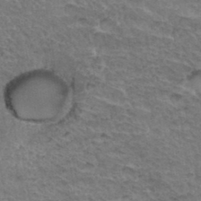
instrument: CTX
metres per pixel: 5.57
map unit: Hto
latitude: 35.4993
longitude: -45.5749
